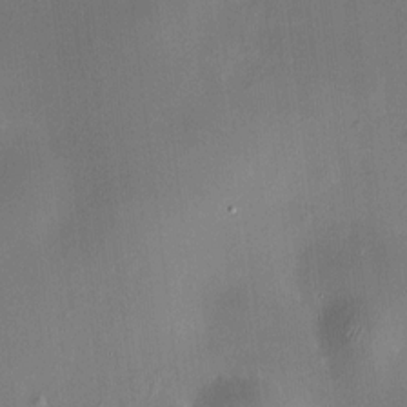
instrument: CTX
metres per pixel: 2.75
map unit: HNhu
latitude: 8.4223
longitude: 8.3306
